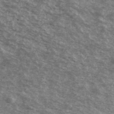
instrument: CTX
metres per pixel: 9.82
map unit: Ave
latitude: 40.4223
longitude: -109.0458
